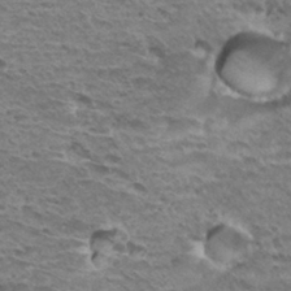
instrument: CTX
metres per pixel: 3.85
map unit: Hto
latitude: 32.1389
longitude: -40.2144
